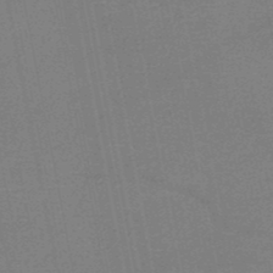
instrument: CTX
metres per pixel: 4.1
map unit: HNb
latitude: -49.7289
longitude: -42.8569
